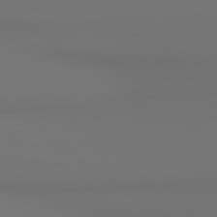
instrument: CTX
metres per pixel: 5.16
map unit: lApd
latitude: 80.9514
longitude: 154.1984
